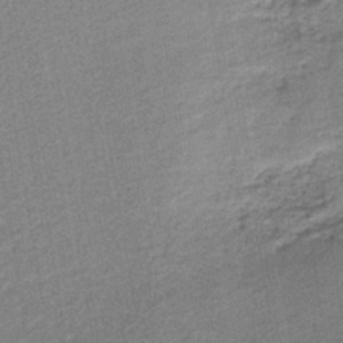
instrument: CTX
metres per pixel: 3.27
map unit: HNb
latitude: -38.9164
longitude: 50.6518
